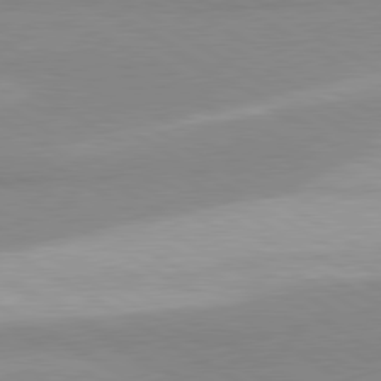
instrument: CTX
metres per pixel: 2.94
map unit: lApd
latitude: 80.4223
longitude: -178.7436
